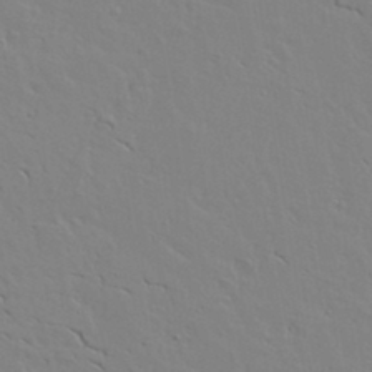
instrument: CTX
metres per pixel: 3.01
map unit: lAvf
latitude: 16.1011
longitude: -125.4426
